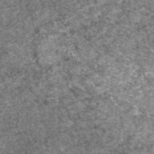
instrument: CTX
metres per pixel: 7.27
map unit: eAb
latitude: 49.2348
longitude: 108.1795
